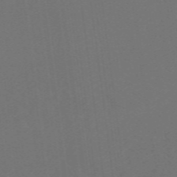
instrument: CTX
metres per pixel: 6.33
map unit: eHb
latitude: -49.7856
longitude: 84.0850
